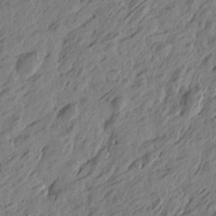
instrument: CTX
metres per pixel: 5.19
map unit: Htu
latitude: -5.6344
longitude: -179.0459
